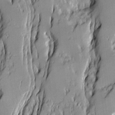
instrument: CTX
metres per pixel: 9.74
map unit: Ave
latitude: 14.1011
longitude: -131.5560
